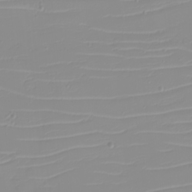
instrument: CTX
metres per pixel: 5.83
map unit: eHh
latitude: -5.7855
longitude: -84.8758
